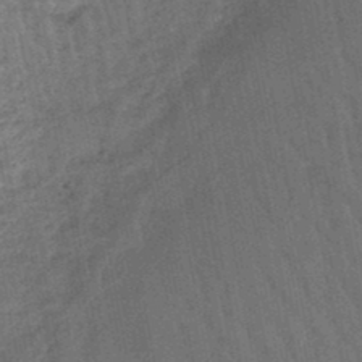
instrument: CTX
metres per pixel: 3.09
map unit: lHb
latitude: -47.0675
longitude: 76.7463
